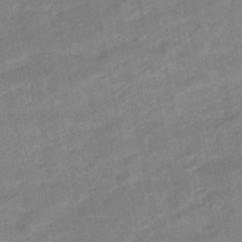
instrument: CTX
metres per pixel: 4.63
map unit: eHb
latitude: -47.7666
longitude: 88.7274
